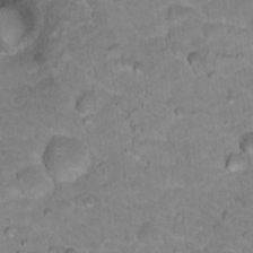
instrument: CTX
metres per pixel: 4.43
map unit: Hto
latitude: 17.8583
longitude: -35.5182
